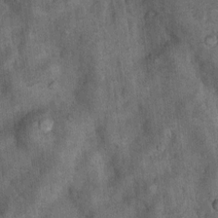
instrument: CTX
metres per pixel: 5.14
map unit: Nhu
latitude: 6.8947
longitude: -23.8394
